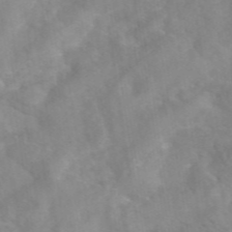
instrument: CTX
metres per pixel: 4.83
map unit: eAb
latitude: 45.9150
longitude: 126.9730
